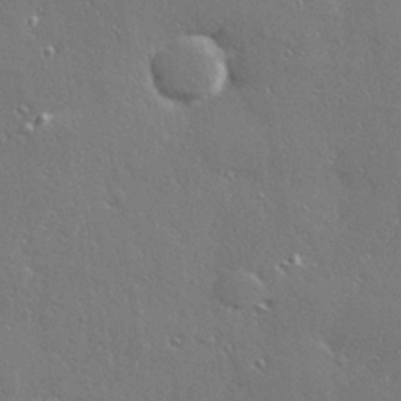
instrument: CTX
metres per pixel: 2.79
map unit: Hve
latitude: 28.5357
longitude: -92.0444
